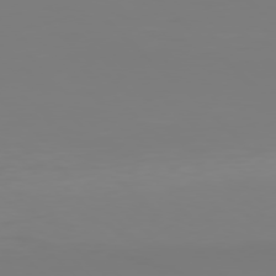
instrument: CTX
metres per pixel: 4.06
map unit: Hpe
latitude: 77.5371
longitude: -136.9892
